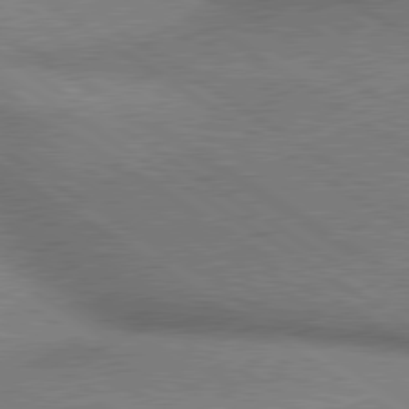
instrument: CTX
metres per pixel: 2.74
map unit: lApd
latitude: 80.1767
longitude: 165.3510
